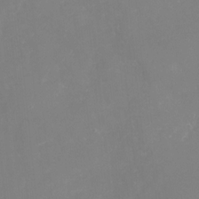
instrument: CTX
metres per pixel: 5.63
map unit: Nhu
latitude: -29.6344
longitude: -64.6113
